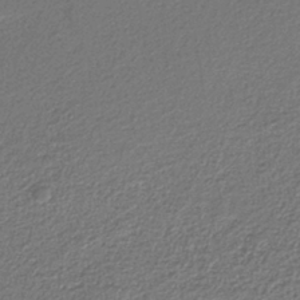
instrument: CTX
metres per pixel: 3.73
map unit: eAb
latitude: -37.6910
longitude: 52.4629
